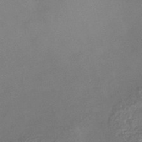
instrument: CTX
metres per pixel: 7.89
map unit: eHb
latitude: -35.6344
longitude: 81.7100
